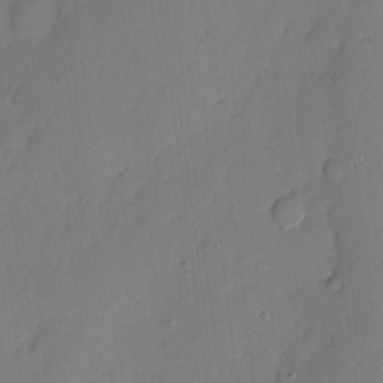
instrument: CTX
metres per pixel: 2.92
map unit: eHh
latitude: 3.7071
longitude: -76.3845
